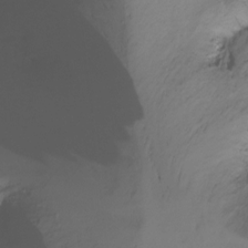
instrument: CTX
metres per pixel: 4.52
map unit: Ht
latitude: -11.7856
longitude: -46.8002
